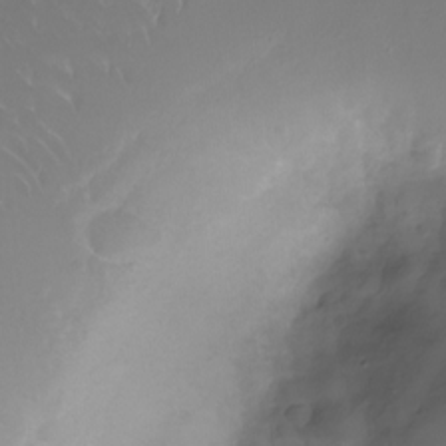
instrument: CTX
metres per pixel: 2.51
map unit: Nhu
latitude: -27.8989
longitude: -78.8002
